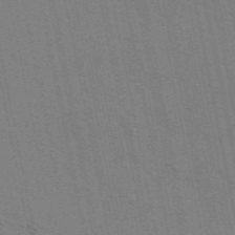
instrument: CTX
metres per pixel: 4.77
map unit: ANa
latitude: 49.4993
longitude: -75.8394
